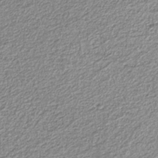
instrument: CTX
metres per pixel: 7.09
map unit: eAb
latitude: -38.5196
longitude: 51.5777
